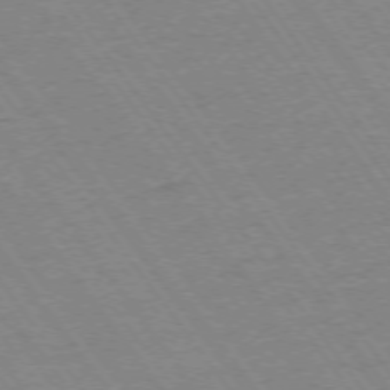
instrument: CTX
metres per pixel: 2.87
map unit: Ap
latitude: -74.7086
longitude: -82.6868
